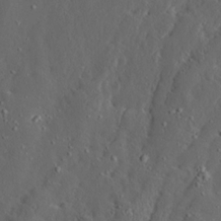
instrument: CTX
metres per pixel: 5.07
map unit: Ave
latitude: 13.8395
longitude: -136.5357
